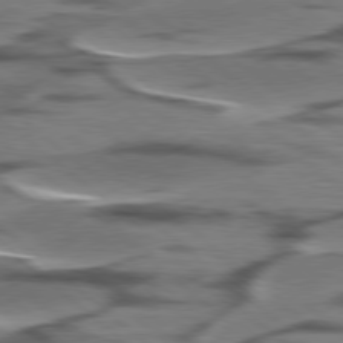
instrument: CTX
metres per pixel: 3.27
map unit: lApd
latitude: 78.3090
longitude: -50.0822
